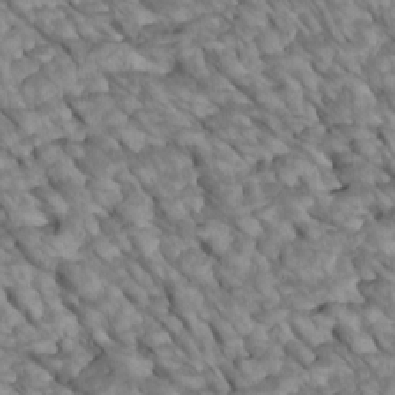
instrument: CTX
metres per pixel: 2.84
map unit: Htu
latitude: 2.1200
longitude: 144.0850
